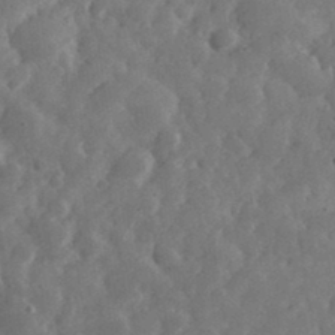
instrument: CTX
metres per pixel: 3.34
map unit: eHh
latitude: 35.3670
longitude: -69.1970
